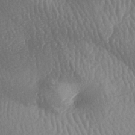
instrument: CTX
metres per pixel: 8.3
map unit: lAa
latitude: -7.3887
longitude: -128.1011
